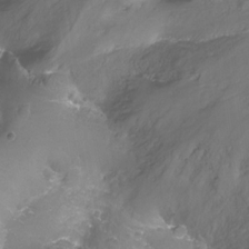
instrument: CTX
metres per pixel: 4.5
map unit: Nhu
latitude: -17.8990
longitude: -46.7247
